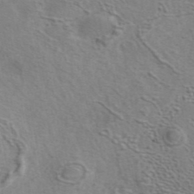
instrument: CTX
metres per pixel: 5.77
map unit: eAb
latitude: 41.5182
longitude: 104.6329
